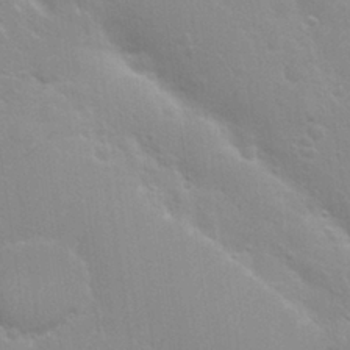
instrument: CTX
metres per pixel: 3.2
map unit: Nhu
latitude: 29.0080
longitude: -54.7057
